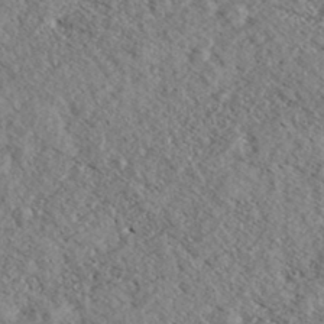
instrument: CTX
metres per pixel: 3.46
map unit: eHh
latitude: 36.0255
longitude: -139.4804
